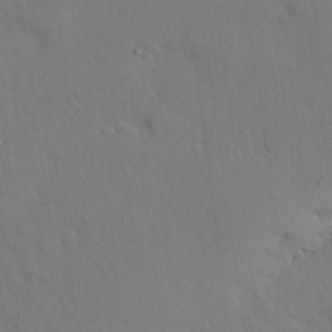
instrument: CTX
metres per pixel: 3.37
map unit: Nhu
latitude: 27.4804
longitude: -72.4979
